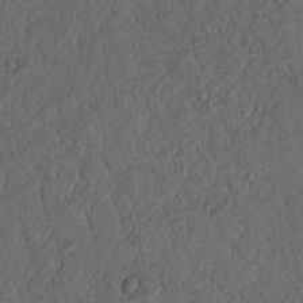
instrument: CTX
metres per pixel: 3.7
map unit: Nhu
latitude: 18.0255
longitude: -77.3481
